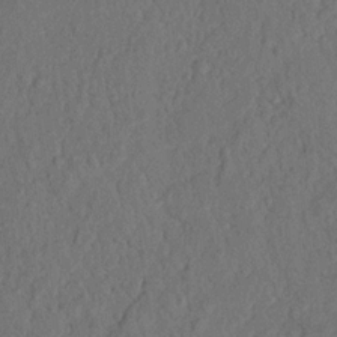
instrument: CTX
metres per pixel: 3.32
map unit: Nhu
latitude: 18.1577
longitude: -77.4048
